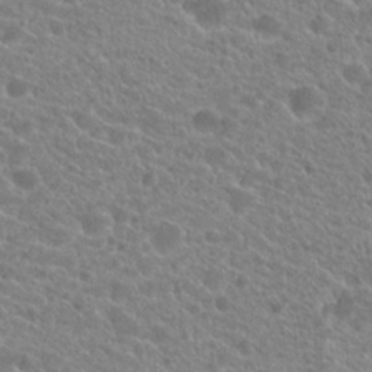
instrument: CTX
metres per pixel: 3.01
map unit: Hto
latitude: 21.5749
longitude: -38.8380
